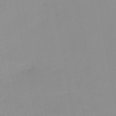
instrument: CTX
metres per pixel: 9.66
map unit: HNb
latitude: -45.2565
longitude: -43.6316
